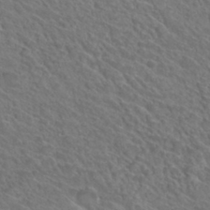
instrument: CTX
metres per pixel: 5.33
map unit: Hto
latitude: 31.9151
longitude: -47.2159
